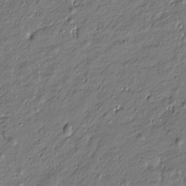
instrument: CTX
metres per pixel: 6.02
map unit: Htu
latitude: -7.2943
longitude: 177.2943
